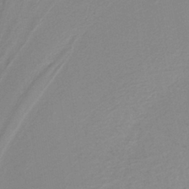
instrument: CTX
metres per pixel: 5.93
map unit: lHb
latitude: -40.4440
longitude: 51.7855
